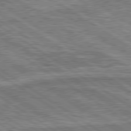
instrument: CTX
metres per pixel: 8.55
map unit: lApd
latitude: 79.7639
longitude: 174.7274
